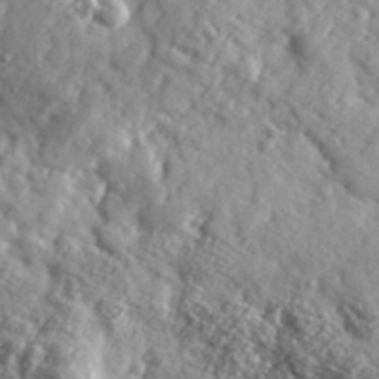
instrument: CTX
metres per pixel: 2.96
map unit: lHvf
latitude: 34.8947
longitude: -88.4034
